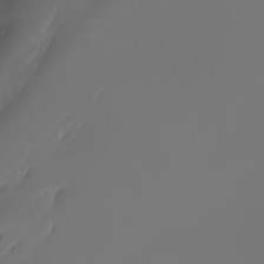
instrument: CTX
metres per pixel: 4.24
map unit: Ht
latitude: -7.6155
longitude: -29.9717
